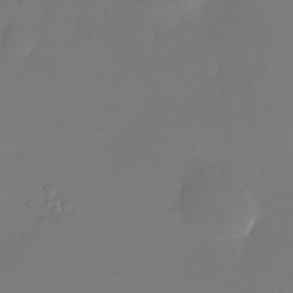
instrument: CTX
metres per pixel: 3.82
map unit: Nhu
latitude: -26.4251
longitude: -70.9702
